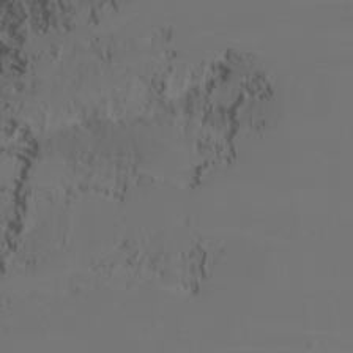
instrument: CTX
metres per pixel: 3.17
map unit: Nhu
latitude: -5.1998
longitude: -93.0080
